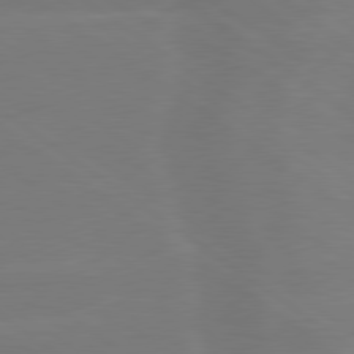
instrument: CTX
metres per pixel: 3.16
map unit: lApd
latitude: 79.3860
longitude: -142.0444
